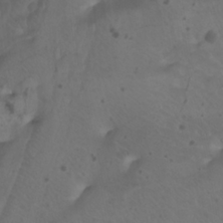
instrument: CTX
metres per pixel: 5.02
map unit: Nhu
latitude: -8.6329
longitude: -65.4804
